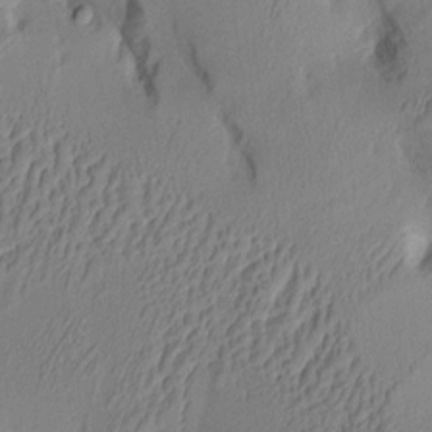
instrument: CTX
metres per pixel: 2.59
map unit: Aa
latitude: 7.9528
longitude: -127.8772
